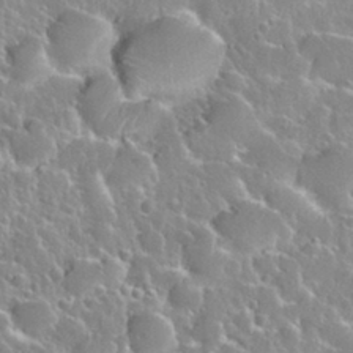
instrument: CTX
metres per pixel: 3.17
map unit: Nhu
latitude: 28.4034
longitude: -54.0255
